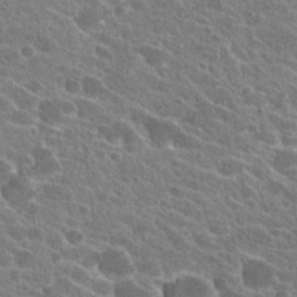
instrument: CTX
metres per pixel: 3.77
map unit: Hto
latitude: 24.4223
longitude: -39.1214
